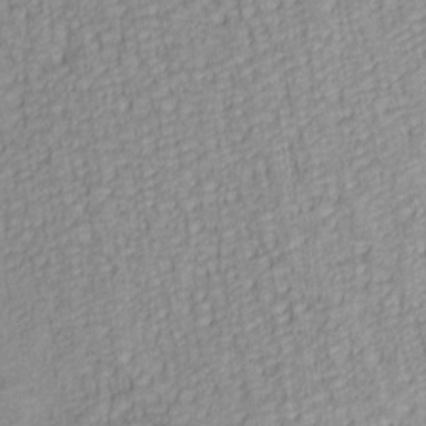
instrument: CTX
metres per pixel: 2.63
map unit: lAa
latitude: 6.1200
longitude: -114.9891
